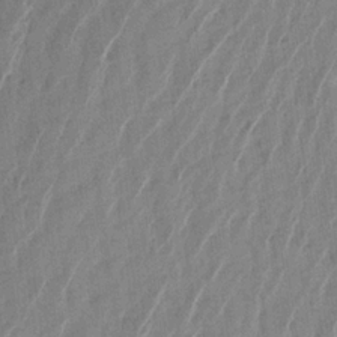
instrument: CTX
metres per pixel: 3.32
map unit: Aa
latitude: 20.9325
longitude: -141.1214
